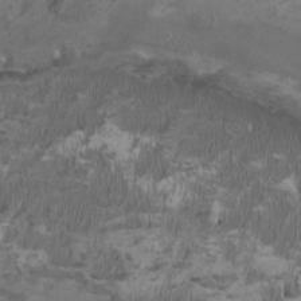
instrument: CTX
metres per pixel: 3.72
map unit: HNhu
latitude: 2.7624
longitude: -3.1781
